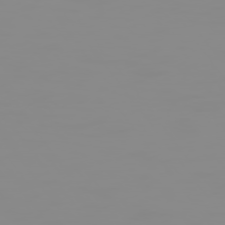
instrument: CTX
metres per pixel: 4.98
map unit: Hpe
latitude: 74.8191
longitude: -128.5923
